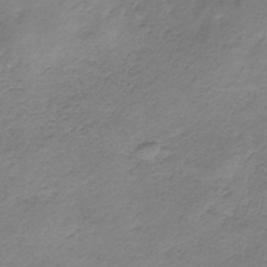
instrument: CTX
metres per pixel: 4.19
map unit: HNb
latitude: -34.8597
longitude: 56.5762
